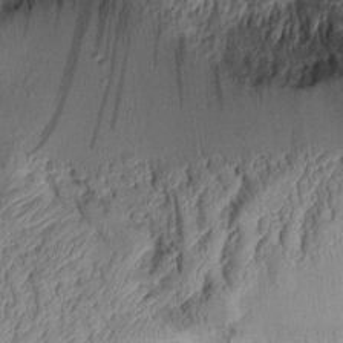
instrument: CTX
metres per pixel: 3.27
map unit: Aa
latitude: 8.1200
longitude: -128.4223
